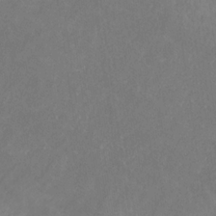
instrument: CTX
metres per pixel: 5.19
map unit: eHb
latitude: -30.9352
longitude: 67.8233
